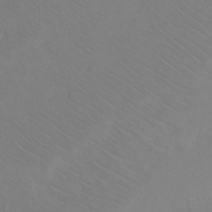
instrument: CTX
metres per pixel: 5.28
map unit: Ht
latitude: 1.8772
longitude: -33.1970
